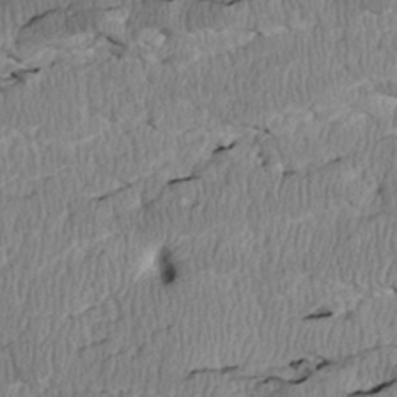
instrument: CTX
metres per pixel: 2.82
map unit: Htu
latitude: 3.2348
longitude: 149.7478
